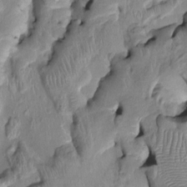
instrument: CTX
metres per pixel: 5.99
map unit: Ht
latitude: -2.0661
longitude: -14.6491
